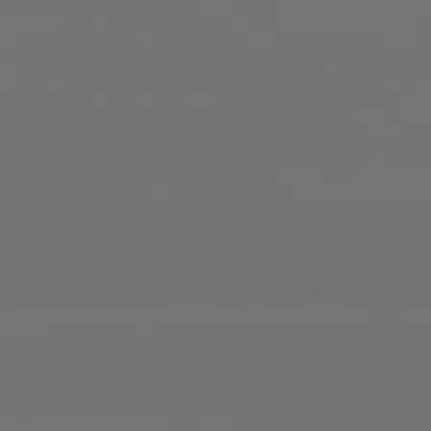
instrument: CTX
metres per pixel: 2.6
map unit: lApd
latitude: 82.3656
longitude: 155.5966
